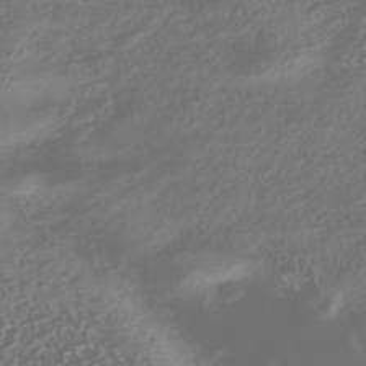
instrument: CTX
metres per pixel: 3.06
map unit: HNhu
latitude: -42.4628
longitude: 106.1795
